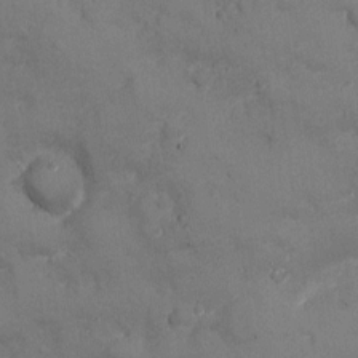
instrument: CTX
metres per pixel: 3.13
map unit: Ht
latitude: 1.5749
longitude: -19.6127
